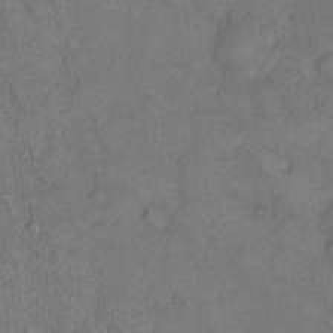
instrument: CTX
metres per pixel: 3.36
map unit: Hto
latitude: 10.1389
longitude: -59.0836
